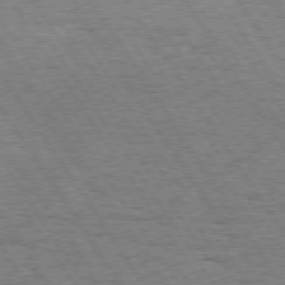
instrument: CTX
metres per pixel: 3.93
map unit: Hpe
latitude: 73.7072
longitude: -134.0255
